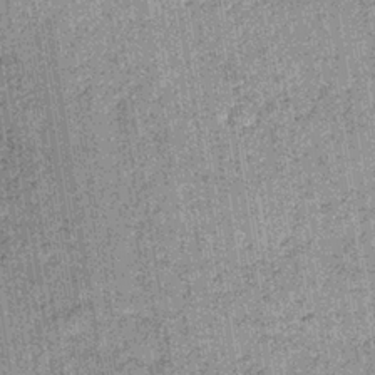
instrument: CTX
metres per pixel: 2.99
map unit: lHb
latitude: -36.3495
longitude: 64.1984
